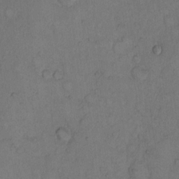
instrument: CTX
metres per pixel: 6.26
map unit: Hto
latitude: 9.5749
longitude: -58.7813
